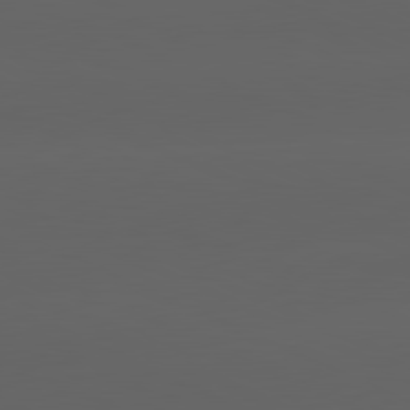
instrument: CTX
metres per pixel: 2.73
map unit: lApd
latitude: 81.4048
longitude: -146.6680
